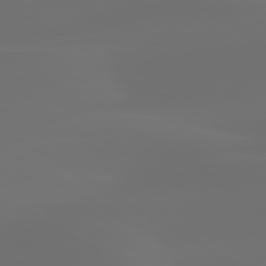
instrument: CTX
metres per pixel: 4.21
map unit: lApd
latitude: 80.2145
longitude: -85.4049
